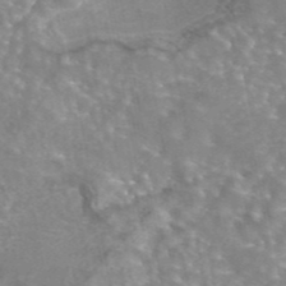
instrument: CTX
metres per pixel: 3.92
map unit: eAb
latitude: 44.3467
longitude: 108.2550
